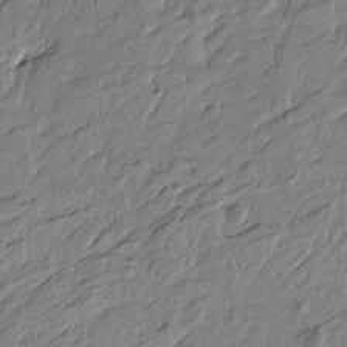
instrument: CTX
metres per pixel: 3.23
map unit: Htu
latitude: -5.4076
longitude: 179.4265
